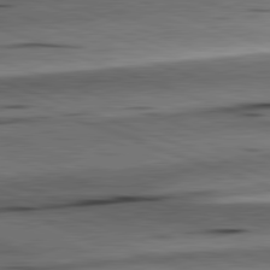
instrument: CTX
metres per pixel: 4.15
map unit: lApd
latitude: 81.7072
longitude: -151.2348
